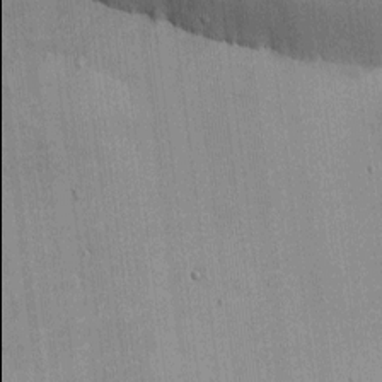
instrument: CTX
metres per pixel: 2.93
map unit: Ht
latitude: -3.3887
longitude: -13.9906
